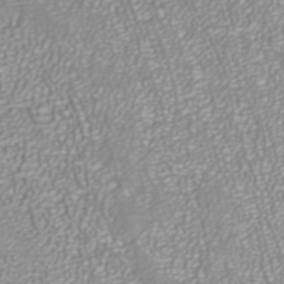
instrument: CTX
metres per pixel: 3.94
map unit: ANa
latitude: 40.5167
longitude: 25.0108
